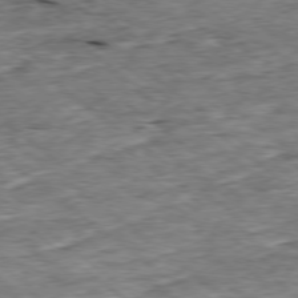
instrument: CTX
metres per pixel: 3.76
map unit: Ap
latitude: -78.9163
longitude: -86.5357
